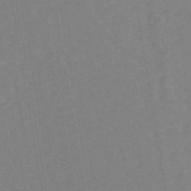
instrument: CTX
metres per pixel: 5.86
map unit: eHh
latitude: -42.8785
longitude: -31.8395
